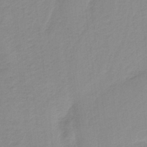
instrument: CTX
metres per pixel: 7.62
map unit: HNb
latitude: -36.5384
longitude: 56.1039
